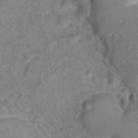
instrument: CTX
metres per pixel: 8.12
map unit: Hto
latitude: 17.6883
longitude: -36.8002
